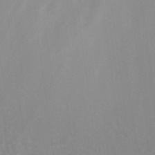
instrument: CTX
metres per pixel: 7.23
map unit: ANa
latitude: 41.5560
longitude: 27.4832
